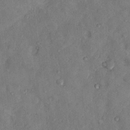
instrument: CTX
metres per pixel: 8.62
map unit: Nhu
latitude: 5.6127
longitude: -23.5182
